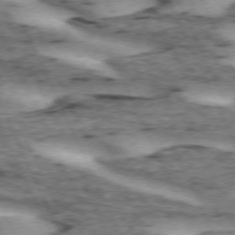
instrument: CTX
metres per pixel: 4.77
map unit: lApd
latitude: 72.6491
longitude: -54.5923
